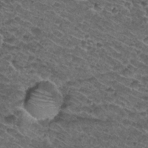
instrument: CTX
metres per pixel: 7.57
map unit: Nhu
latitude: 29.8394
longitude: -49.6127
